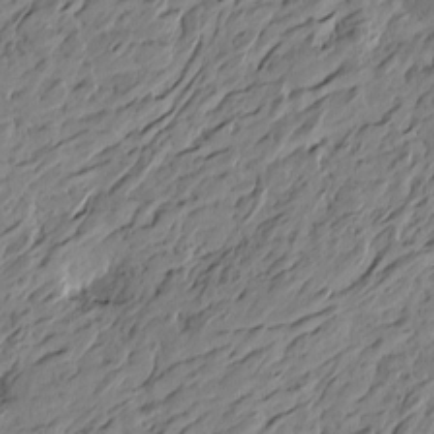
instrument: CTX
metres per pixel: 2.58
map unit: Htu
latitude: -5.0108
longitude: -178.6302
